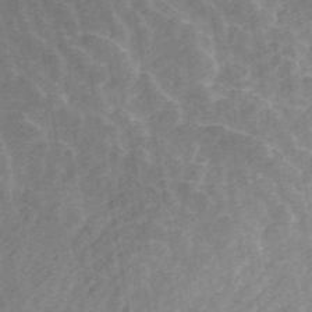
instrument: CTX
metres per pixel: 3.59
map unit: ANa
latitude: 45.5371
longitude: 29.0864
